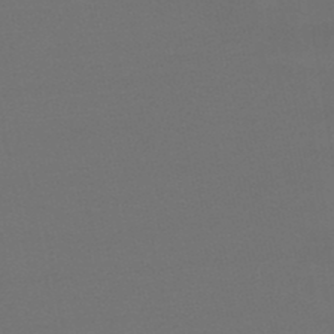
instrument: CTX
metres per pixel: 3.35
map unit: lHb
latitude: -46.7463
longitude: 67.6533
